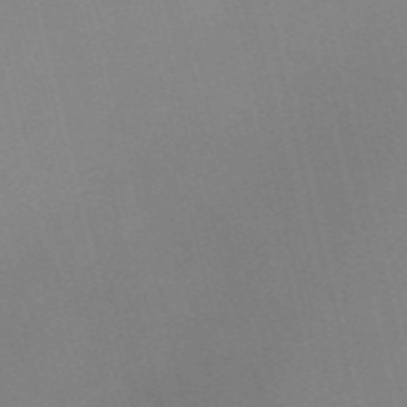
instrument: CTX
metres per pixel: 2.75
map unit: Nve
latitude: -57.9367
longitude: 62.9541
